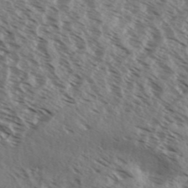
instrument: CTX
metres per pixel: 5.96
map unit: Aa
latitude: 32.6113
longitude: -139.3104
